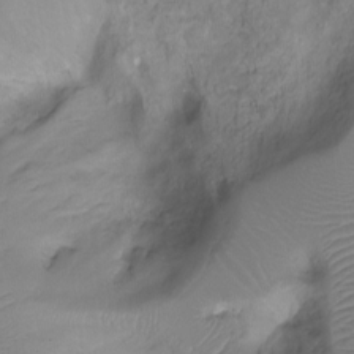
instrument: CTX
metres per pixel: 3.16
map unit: Ht
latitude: -6.8219
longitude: -27.4238
